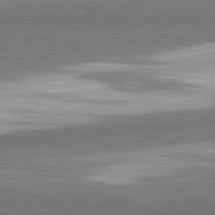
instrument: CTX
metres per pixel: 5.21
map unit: lApd
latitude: 82.2711
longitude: 161.6155
